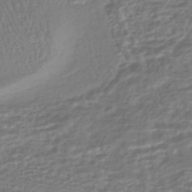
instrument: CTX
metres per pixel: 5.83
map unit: HNhu
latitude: -45.6911
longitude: 99.8989
